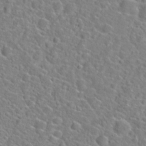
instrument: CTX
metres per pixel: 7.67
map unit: Hto
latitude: 21.7261
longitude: -45.1970
